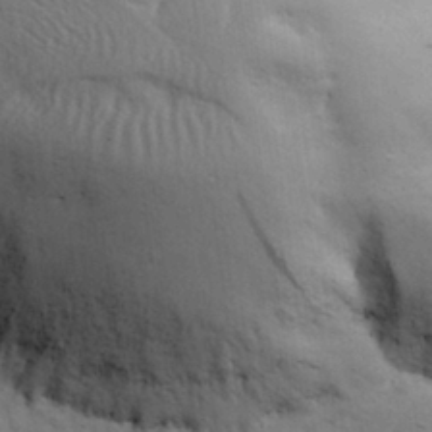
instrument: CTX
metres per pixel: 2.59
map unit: eHh
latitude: 30.0633
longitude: -69.9339
